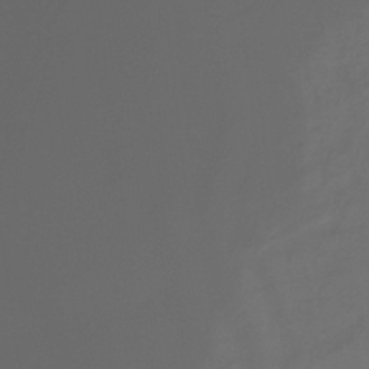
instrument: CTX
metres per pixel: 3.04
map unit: eHb
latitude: -34.3495
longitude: 80.4251
